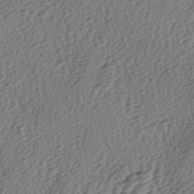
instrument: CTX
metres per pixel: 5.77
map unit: lAa
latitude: -3.7855
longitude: -123.1781
